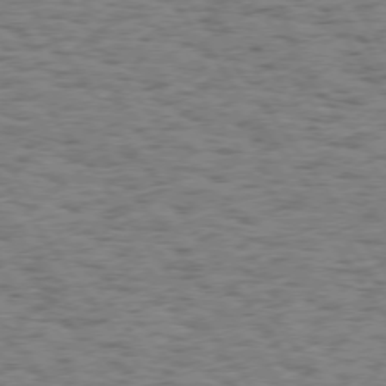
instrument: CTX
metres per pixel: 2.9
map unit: Hpe
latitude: 74.1011
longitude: -134.5734
